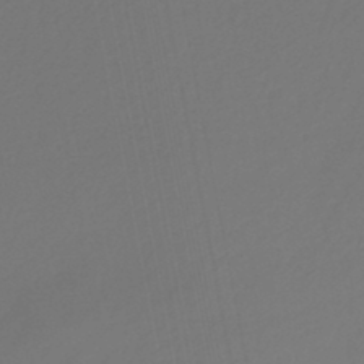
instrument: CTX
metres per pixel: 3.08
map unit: lHb
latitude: -45.4454
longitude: 74.1795
